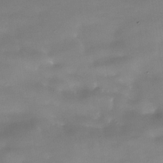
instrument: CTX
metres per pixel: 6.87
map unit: Nhe
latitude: -36.5384
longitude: -90.6302
